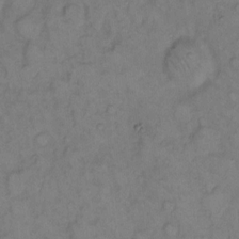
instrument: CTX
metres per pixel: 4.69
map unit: eHh
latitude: 9.1781
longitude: -62.8380
